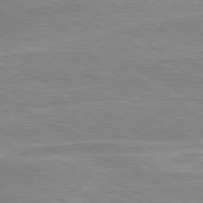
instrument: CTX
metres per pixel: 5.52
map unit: lApd
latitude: 80.4790
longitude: 171.1809
